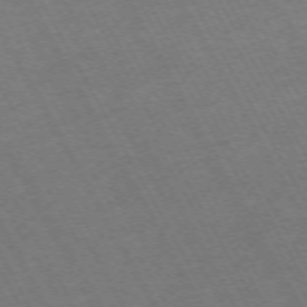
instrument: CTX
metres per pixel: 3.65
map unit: Hpe
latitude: -71.7100
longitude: 8.7841
